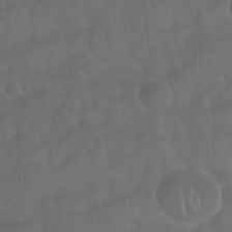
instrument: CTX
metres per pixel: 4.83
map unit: Nhu
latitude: 28.4223
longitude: -65.2348
